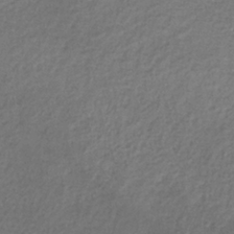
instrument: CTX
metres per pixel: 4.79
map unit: lHb
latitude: -35.8800
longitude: 67.7855
